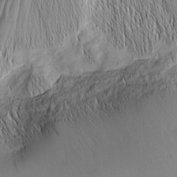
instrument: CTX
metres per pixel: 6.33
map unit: Nhu
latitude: -5.5588
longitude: -152.0255
